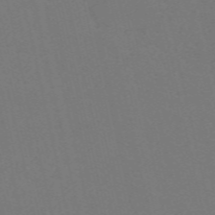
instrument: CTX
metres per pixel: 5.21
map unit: Nve
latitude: -58.7085
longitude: 60.8030
